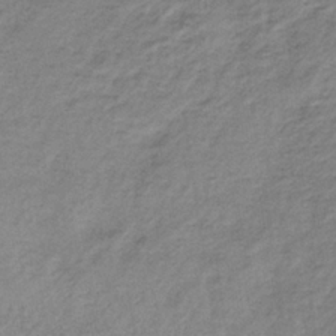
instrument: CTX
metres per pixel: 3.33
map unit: HNb
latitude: -33.9367
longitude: 56.5951
